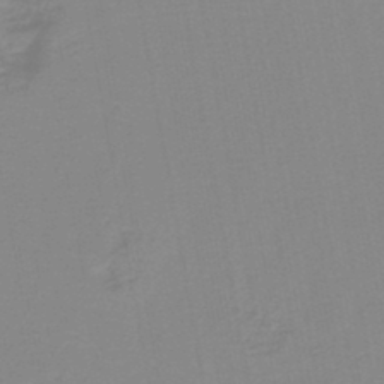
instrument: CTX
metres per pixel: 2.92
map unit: lHb
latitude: -45.0109
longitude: 77.3510
